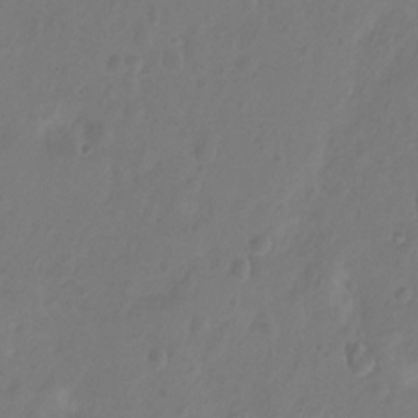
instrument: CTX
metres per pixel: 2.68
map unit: Hto
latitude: -12.6330
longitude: -39.8394
